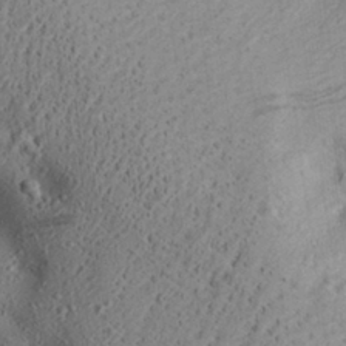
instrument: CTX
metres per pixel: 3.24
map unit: Aa
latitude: 28.4034
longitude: -131.2726
